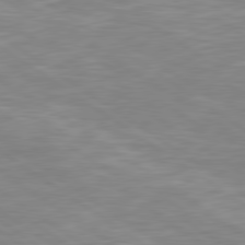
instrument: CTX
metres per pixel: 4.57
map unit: Hpe
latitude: 79.2537
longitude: -127.7261
